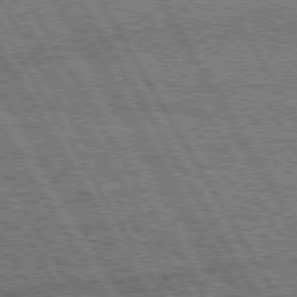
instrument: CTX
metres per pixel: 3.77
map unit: Hpe
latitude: 75.0647
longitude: -154.3467
